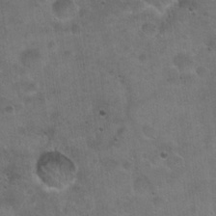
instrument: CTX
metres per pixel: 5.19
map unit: Hto
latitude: 22.5924
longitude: -52.8380
